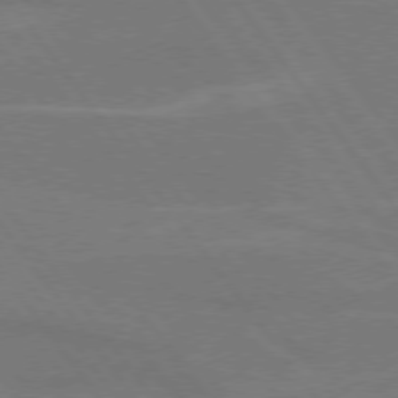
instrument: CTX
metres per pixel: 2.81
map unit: lApd
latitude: 75.2348
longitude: -67.3859
